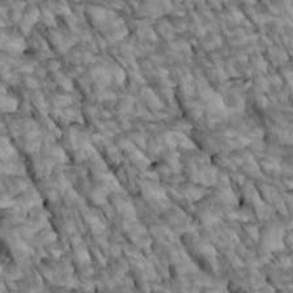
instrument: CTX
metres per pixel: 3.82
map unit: Htu
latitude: 2.1200
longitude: 143.8611
